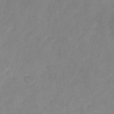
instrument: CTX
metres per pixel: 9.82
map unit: Nhu
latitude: -29.1242
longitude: -63.5371
